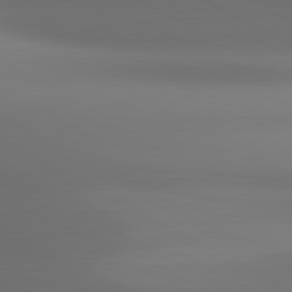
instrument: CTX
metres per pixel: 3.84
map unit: lApd
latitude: 80.9514
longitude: 136.6518
